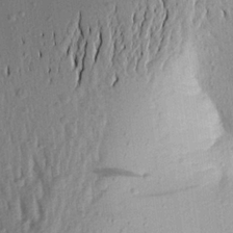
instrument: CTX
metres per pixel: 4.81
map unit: Aa
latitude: 19.6694
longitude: -148.6868
